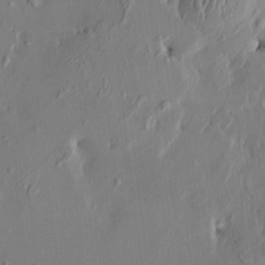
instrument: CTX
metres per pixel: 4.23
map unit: HNhu
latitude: 4.7624
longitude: -4.5735
